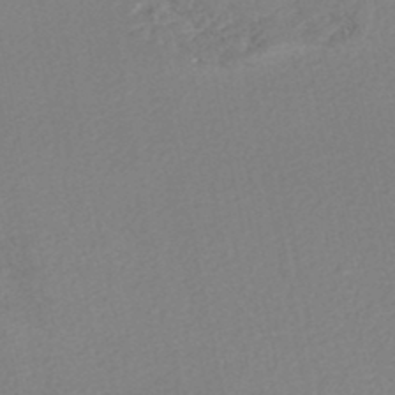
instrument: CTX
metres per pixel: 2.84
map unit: HNhu
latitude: -48.5952
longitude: 98.1417
